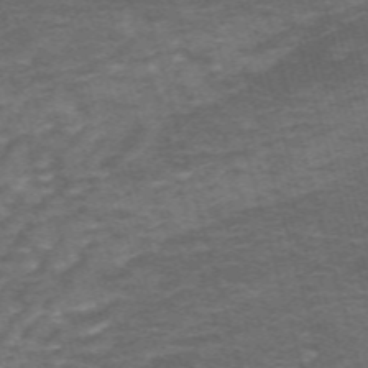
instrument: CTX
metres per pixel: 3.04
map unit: HNb
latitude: -54.0283
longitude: -42.6680
